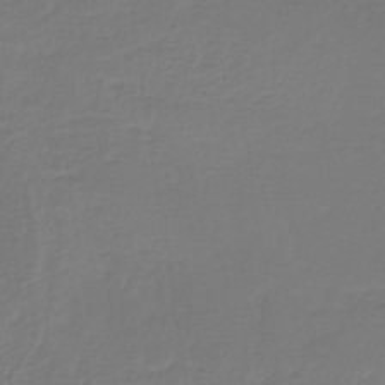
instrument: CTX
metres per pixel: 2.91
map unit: lHb
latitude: -34.4251
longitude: 61.2187
